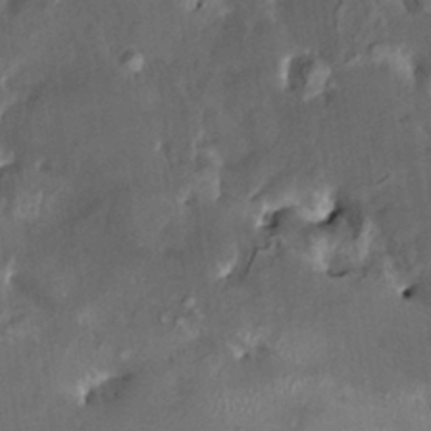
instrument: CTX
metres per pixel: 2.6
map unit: HNhu
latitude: 4.7057
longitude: 12.7841
